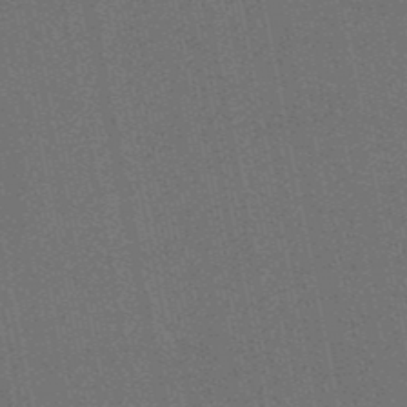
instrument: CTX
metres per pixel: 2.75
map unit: eHb
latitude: -50.4062
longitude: 79.1998
